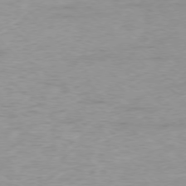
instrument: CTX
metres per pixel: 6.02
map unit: Ap
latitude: -77.2754
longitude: -88.4979
